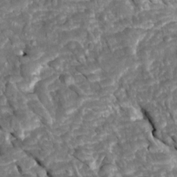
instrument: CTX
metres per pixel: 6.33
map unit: Htu
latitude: 1.3859
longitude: 142.5006
